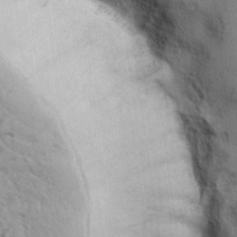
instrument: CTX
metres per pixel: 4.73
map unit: lHvf
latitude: 25.2348
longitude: 143.2376
